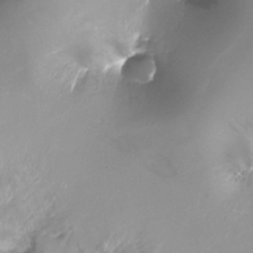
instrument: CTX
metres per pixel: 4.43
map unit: Ht
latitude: -17.7667
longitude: -45.1781
